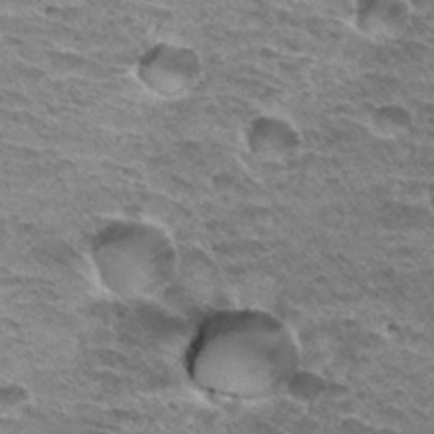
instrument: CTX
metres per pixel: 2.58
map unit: Hto
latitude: 32.6679
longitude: -40.1010
